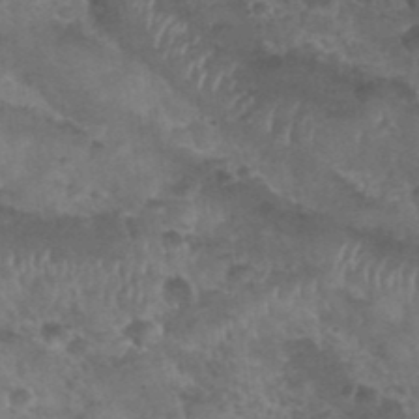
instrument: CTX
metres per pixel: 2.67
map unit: Nhu
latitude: 28.6490
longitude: -55.1214
